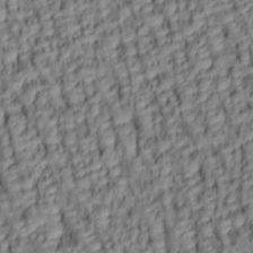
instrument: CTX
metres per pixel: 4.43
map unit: lAa
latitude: 6.1767
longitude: -116.0633
